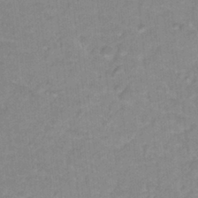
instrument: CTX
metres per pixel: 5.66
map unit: Hto
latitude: 17.6883
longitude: -35.2914
